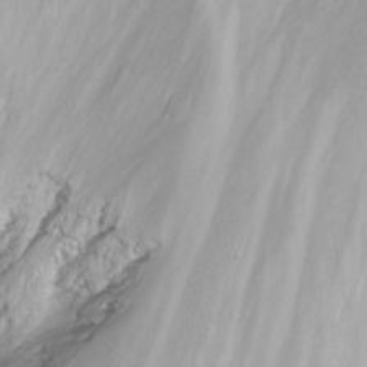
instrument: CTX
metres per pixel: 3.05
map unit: Nhu
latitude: -8.4062
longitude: -72.6490
